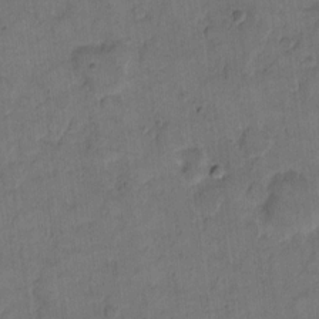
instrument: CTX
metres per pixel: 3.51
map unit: eHh
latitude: 12.4223
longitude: -65.7450
